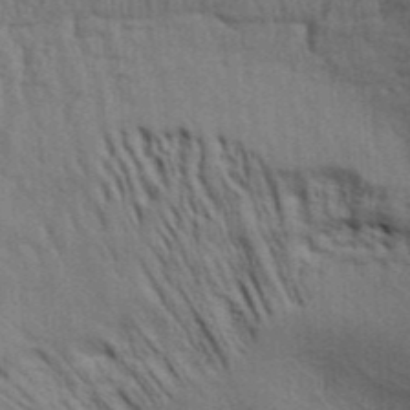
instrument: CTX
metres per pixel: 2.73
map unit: Aa
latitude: 32.7246
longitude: -135.2726
